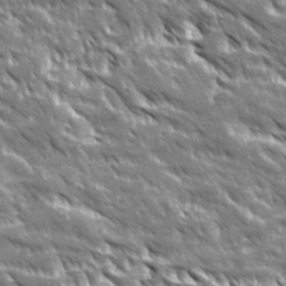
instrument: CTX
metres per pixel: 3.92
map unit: Ave
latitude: 19.9528
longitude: -135.8583
